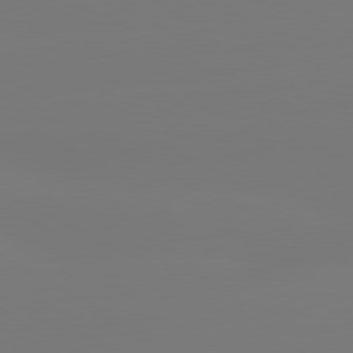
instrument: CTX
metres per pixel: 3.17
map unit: lApd
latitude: 80.5168
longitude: -148.1389
